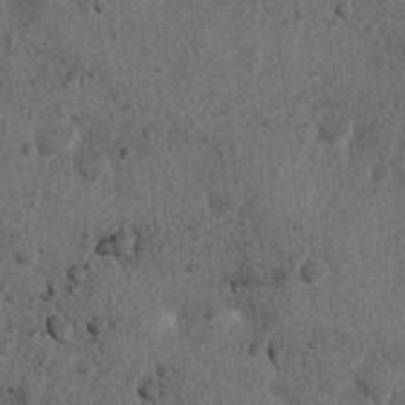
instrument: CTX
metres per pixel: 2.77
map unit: Nhu
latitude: 6.2334
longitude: -22.5735
